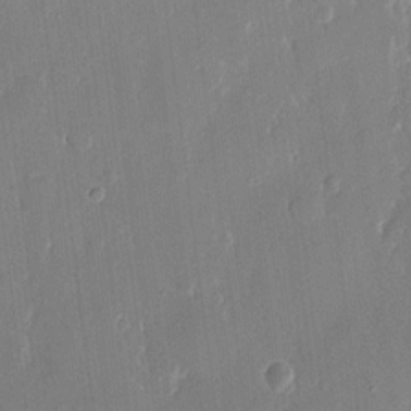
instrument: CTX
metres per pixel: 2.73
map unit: eHh
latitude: 13.4238
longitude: -70.6679
